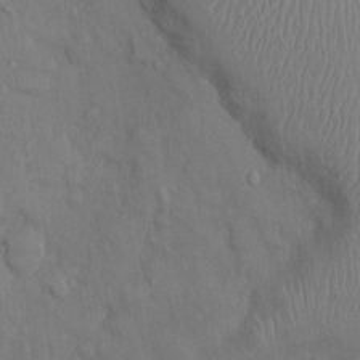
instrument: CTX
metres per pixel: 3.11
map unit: Ht
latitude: 0.4790
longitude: -13.4427
